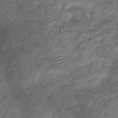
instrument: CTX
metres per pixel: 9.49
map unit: eHb
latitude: -38.8975
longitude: 78.2550
